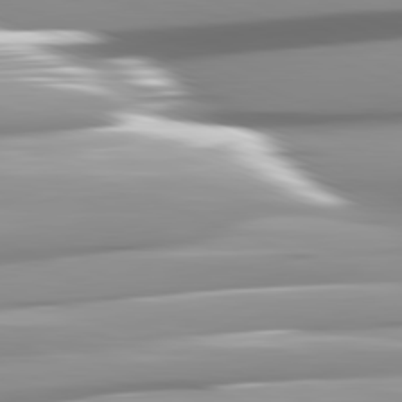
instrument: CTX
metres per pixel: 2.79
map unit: lApd
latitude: 82.1199
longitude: -147.4049
